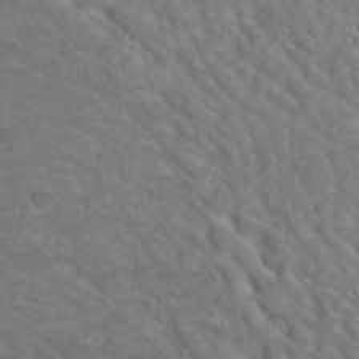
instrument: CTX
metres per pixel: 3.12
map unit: Hto
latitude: 35.8205
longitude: -49.7261
